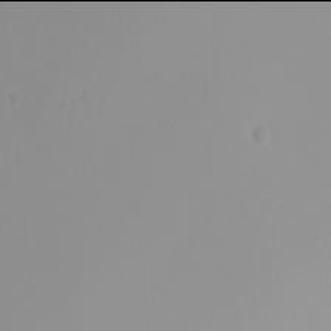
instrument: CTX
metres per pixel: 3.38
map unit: Nhu
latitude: -6.0094
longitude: -94.2334
